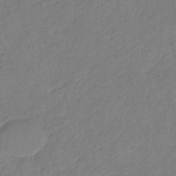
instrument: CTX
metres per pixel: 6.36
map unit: eHb
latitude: -41.5210
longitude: 81.3888
